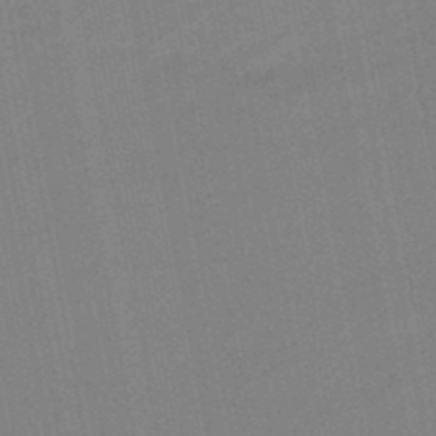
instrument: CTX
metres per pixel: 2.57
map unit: lHb
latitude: -48.9353
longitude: 80.0850
